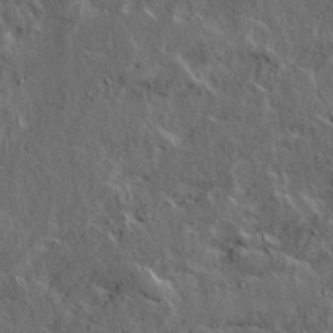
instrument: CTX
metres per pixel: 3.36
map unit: Ave
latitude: 15.5183
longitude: -138.6301
